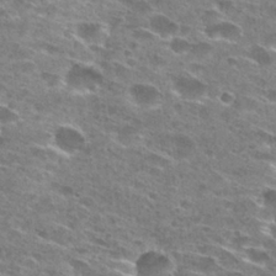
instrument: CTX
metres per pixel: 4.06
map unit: Hto
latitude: 28.1955
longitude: -45.8772
